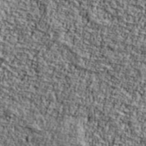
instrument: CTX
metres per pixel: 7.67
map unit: Ave
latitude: 41.8772
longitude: -110.7435
